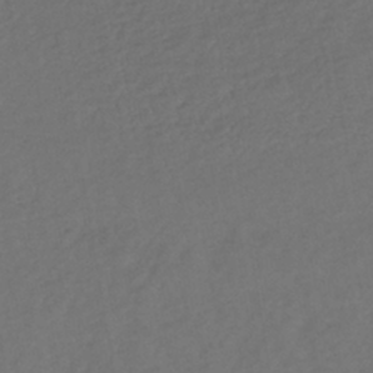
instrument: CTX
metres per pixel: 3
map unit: lHb
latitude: -38.9731
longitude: 70.8975
